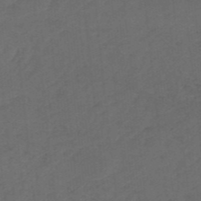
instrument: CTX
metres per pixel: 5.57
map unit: eHb
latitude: -48.3307
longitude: 89.0108
